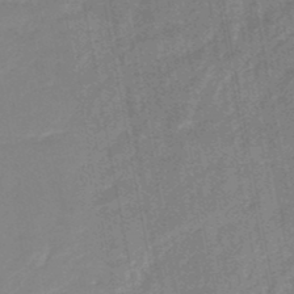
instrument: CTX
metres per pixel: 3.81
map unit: HNb
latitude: -48.5952
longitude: -44.2144
